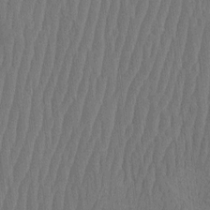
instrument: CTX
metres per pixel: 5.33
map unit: HNhu
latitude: -2.7841
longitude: 14.3118
